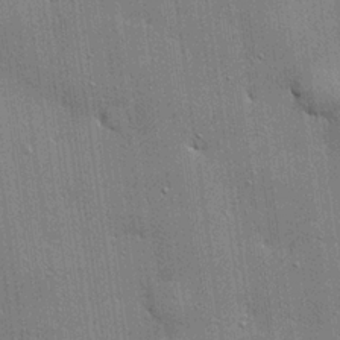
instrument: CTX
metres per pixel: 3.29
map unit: lHvf
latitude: 20.5546
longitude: 142.9730
